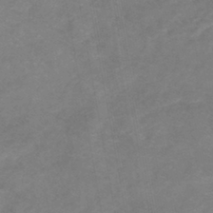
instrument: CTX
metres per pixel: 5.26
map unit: lHb
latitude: -41.1809
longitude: 77.0109
